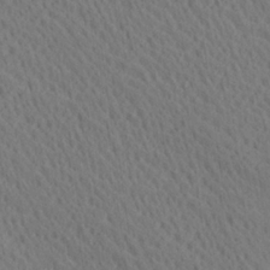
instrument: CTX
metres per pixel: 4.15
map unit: Ave
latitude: 20.6113
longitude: -139.4237
